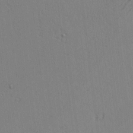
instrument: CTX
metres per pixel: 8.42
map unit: lAvf
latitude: -2.5384
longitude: -105.8962
